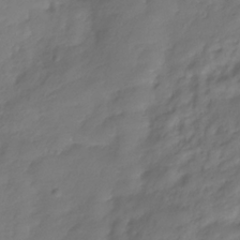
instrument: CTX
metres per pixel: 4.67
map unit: Hve
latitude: -32.9164
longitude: 91.4077
